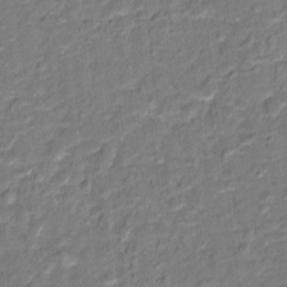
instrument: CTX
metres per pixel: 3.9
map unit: Hto
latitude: 15.0837
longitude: -39.3293
